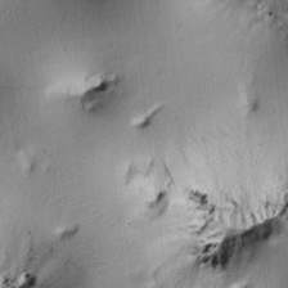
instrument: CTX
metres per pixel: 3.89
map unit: Htu
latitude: -0.4440
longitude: 171.8045
